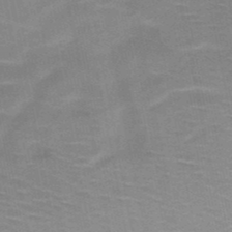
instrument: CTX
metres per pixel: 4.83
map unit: HNb
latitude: -49.1431
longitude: -48.3278
